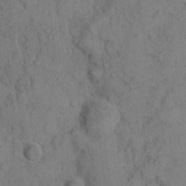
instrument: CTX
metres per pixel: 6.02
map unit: Hto
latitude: 4.8758
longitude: -60.7813
